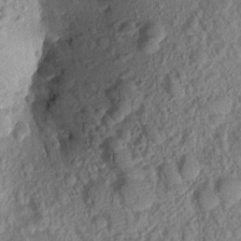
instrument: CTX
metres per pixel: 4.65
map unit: Aa
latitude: 17.6883
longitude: -146.4223
